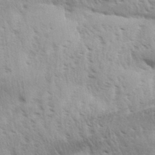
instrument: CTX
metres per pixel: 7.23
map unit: Aa
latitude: 33.0458
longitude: -140.5734
